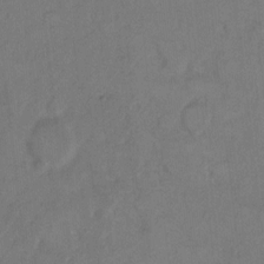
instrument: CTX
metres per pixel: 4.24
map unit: Hto
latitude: 7.2348
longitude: -61.6694
